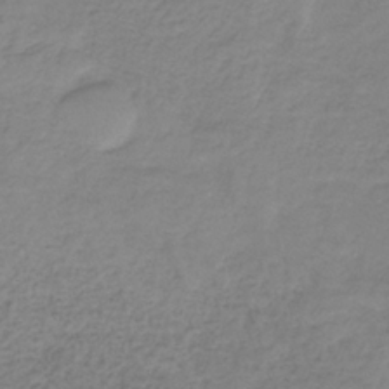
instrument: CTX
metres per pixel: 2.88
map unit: HNb
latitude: -34.1039
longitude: 53.0297
